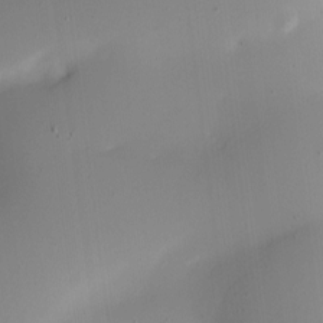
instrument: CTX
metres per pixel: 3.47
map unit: Nhe
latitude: -19.7478
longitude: 144.0283
